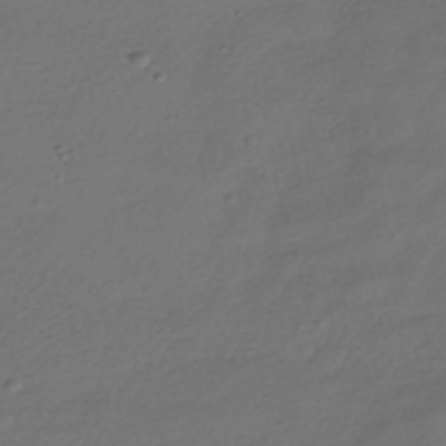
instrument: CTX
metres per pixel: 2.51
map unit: HNhu
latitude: -42.3495
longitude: 94.7274
